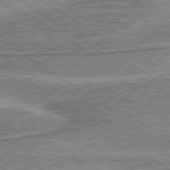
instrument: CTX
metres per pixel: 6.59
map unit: lApd
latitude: 80.0255
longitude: 173.3509
